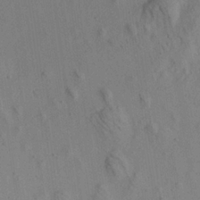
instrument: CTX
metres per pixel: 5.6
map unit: Aa
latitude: 22.1956
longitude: -141.4804
